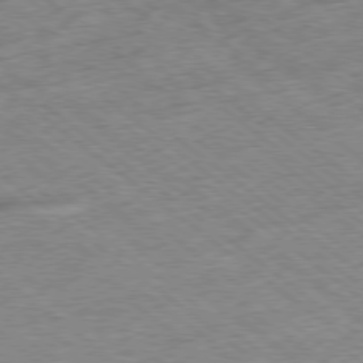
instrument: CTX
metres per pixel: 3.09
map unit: Hpe
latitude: -78.8408
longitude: -15.4616
